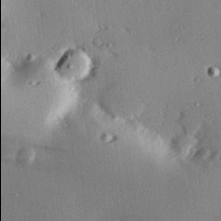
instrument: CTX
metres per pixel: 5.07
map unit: eHh
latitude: 23.1970
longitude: -89.9906
